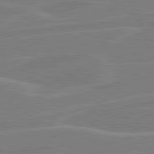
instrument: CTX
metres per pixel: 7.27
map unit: lApd
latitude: 80.8947
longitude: 121.6910
